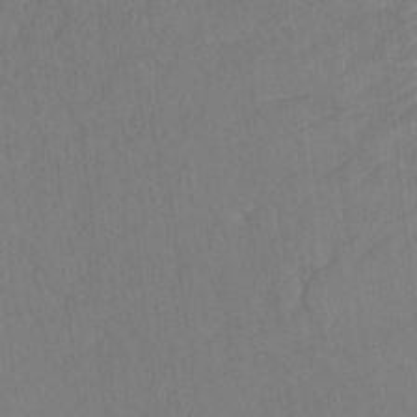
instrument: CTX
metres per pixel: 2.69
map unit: Ht
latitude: 5.8205
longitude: -30.0255
